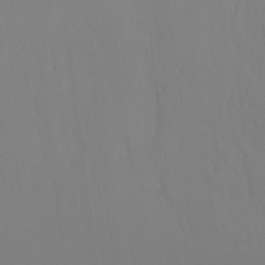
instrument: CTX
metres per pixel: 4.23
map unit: Htu
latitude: -13.9367
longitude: -44.5357
